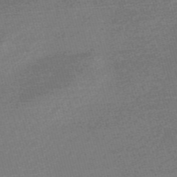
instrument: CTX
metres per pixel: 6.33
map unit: Nve
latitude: -56.6707
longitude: 61.6344
